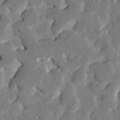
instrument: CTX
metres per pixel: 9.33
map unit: HNhu
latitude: 7.3671
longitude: -5.8394
